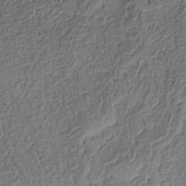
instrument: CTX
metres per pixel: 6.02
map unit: Nhe
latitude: -36.6518
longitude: -178.7247
